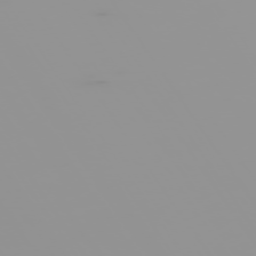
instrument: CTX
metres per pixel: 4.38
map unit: Hpe
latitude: -74.8786
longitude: 6.6518
